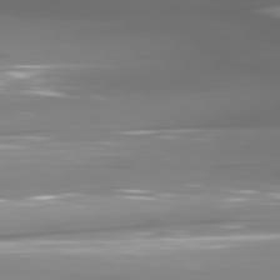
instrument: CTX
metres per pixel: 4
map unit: lApd
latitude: 80.8191
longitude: -145.7638
